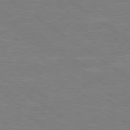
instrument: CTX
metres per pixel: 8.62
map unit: Hpe
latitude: 79.3482
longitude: -125.1214
